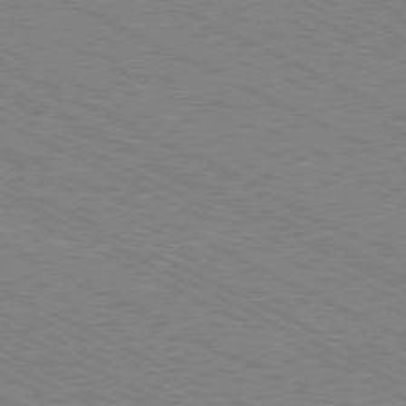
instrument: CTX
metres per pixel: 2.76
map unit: Hpe
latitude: -81.3132
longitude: 21.1620
